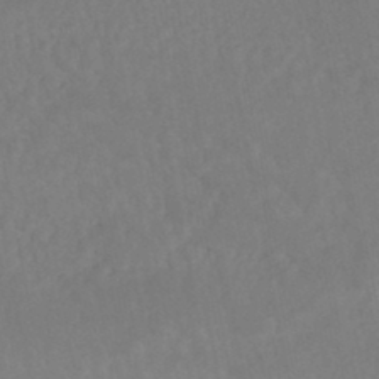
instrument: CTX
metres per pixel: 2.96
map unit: HNhu
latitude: -46.1417
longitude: 97.6722
